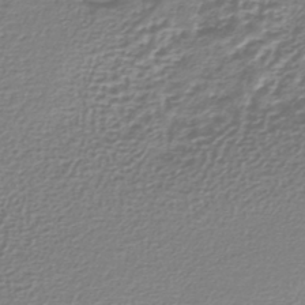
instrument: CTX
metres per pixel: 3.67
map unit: lHb
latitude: -42.5762
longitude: 70.9164
